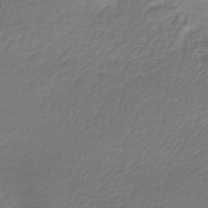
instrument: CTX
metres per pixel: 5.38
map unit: lHb
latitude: -41.8611
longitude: 65.7856
